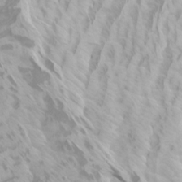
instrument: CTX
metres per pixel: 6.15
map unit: Htu
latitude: -4.6140
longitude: -72.4979
